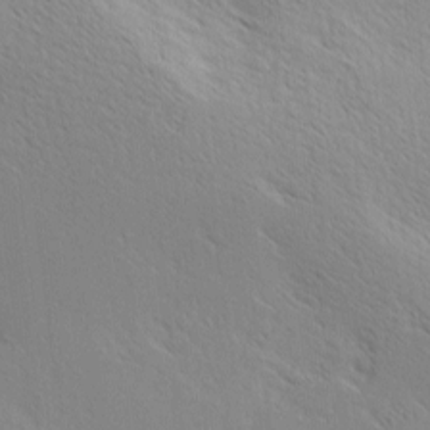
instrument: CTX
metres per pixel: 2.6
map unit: Hve
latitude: 2.5357
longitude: -123.6883
